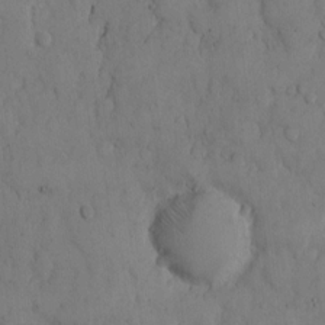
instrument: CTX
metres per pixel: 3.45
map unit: Hto
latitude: 8.8947
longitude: -57.9906
